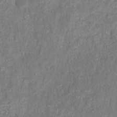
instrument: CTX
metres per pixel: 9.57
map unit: HNhu
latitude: -27.9367
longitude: 73.9367
